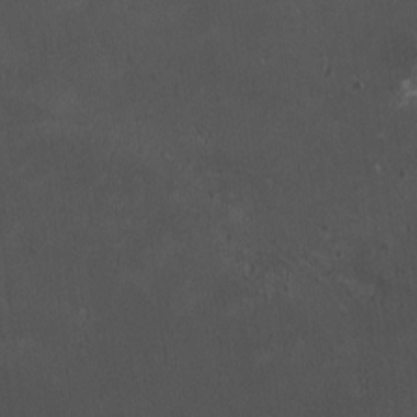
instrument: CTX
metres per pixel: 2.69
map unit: HNhu
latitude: 4.2711
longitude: 4.9352
